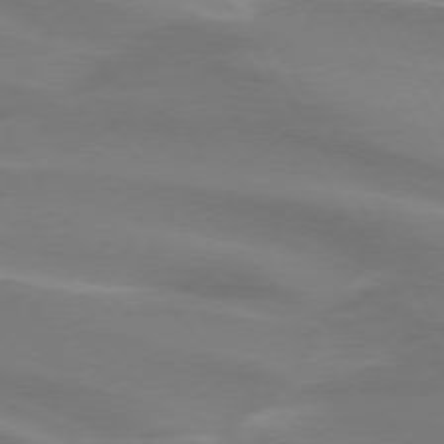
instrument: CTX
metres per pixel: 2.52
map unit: lApd
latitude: 73.9717
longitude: -61.2348
